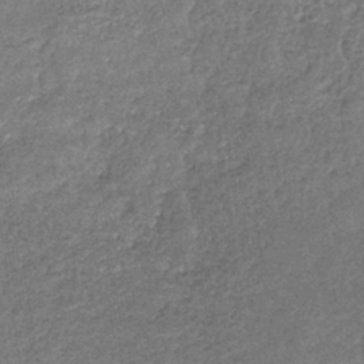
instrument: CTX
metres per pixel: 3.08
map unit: eHb
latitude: -33.5399
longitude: 76.1795
